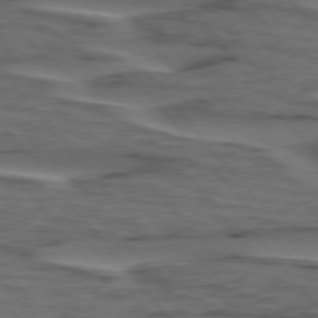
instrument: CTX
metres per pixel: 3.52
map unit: lApd
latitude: 75.8583
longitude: -70.8380
